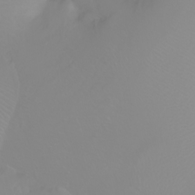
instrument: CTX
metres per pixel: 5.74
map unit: Ht
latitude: -2.2361
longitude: -61.4048
